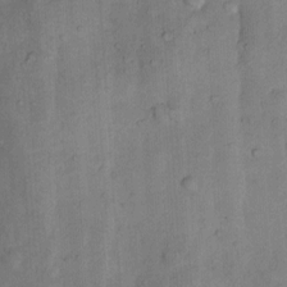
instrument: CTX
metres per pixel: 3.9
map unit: Nhu
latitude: 7.7827
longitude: -24.5734
